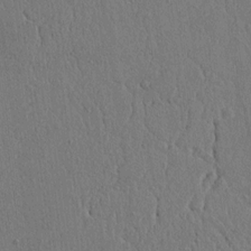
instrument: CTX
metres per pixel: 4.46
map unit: lAvf
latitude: 7.9528
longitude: 167.6344
